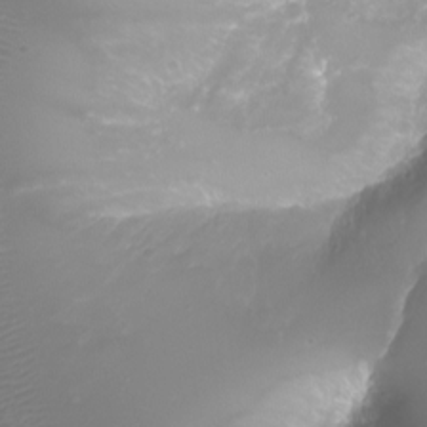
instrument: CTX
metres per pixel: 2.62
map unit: Aa
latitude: -8.2739
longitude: -71.2726
